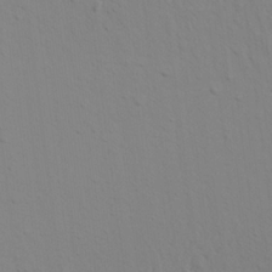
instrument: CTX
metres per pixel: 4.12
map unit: Aa
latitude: 20.4790
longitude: -143.0836
